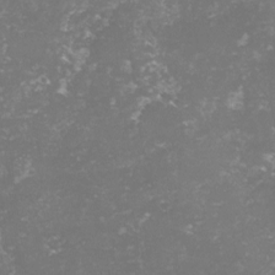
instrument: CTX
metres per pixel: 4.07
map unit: lHvf
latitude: -15.7100
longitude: -98.1577
